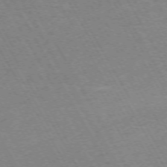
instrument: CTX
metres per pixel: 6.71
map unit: Hpe
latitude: -72.1606
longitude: 10.3684
